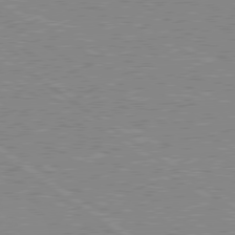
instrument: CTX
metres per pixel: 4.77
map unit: Hpe
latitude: 79.0837
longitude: -161.8205
